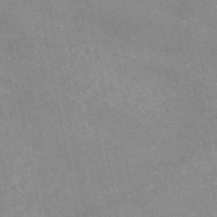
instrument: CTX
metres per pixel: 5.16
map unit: eAb
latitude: 48.1578
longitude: 120.8975
